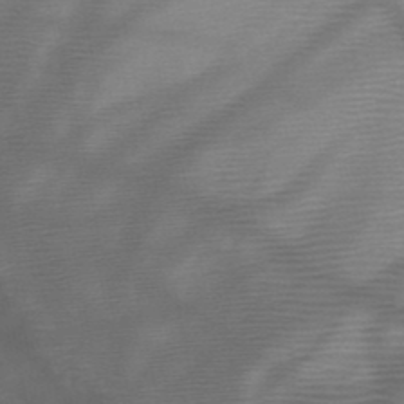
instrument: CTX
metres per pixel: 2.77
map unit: HNb
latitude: -46.9352
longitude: -41.1970
